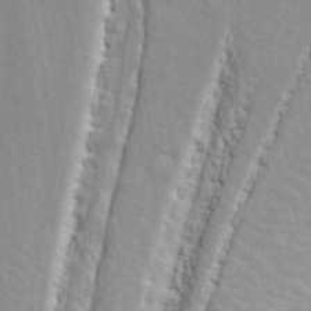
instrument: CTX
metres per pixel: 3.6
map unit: ANa
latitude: 41.2725
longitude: 29.5588
